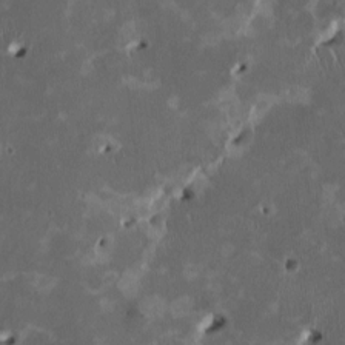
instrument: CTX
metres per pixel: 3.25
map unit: HNhu
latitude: 1.8961
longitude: -4.8947
